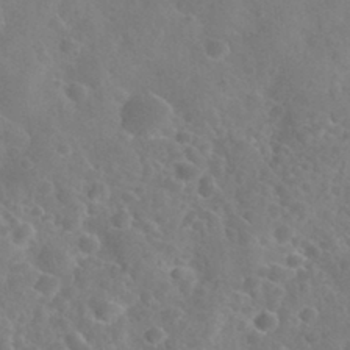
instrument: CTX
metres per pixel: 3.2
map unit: Nhu
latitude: 29.8016
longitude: -52.4790
